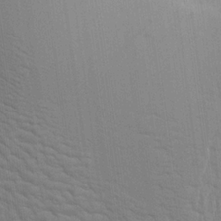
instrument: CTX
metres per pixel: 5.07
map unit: Aa
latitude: 21.1214
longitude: -140.6301
